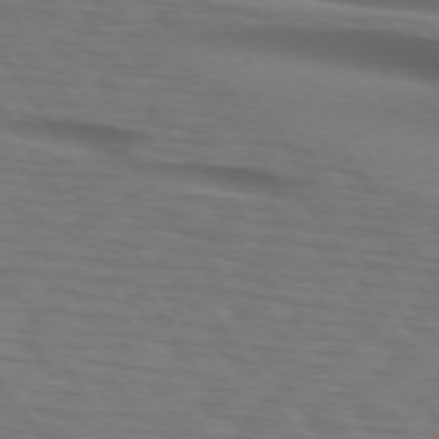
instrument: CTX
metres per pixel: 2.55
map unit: lApd
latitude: 74.1200
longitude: -77.5560
